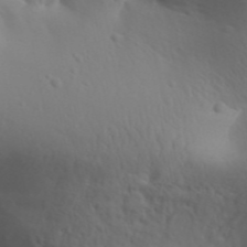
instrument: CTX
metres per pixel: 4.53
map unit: Aa
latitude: 32.1956
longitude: -143.6694
